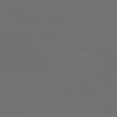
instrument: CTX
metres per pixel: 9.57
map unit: lApd
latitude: 80.1389
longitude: -115.8772
